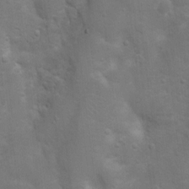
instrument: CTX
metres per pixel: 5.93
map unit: Nhu
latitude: 4.9892
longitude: -24.7057
